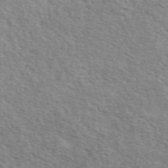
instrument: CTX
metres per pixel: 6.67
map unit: ANa
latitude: 49.3104
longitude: -73.1404
